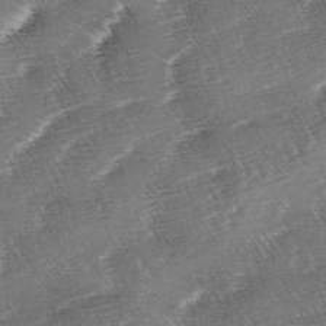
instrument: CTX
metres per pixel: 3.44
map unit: lAa
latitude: -3.8233
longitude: -130.0822
